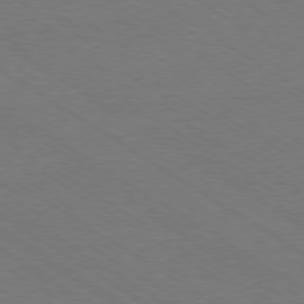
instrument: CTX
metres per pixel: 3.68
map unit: Ap
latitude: -79.2187
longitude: -84.7057
